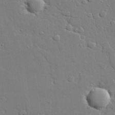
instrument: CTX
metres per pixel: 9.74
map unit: lAvf
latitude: 28.1389
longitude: -108.2900
